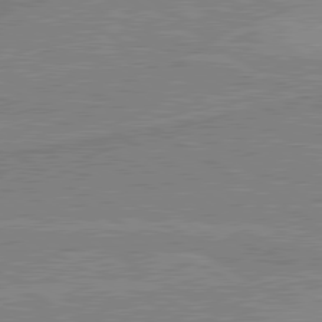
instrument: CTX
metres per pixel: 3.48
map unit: lApd
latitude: 80.3089
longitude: 169.8044
